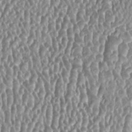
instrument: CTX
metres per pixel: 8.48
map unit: HNhu
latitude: 0.6301
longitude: 0.4440
